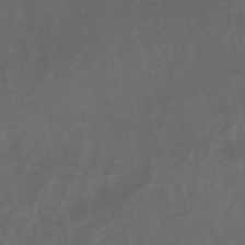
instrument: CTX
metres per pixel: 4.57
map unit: lHb
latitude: -48.1228
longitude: 70.5574
